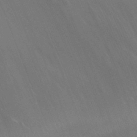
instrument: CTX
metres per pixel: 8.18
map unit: Nhu
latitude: -9.1053
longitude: -80.1389
